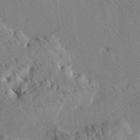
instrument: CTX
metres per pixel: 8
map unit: Ave
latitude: 21.4238
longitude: -140.1955
